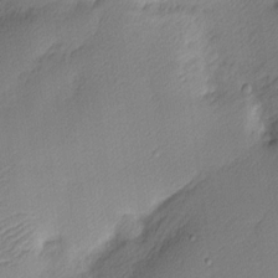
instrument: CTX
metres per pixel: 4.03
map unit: Nhu
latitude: 2.2144
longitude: -75.6505
